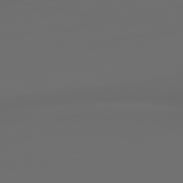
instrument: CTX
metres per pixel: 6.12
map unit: Hpe
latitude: 79.0459
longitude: -163.7450
